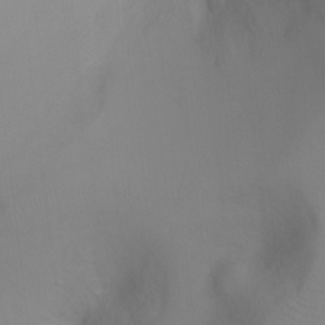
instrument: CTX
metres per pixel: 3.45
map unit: Ht
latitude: -4.8408
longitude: -28.0255
